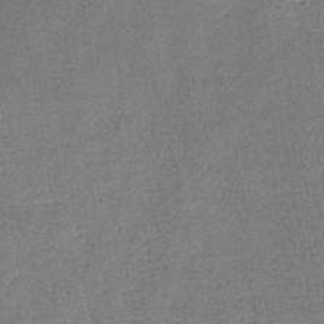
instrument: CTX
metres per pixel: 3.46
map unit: HNb
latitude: -46.3495
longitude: -37.7450
